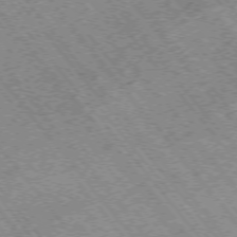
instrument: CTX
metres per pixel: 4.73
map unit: Hpe
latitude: -75.2565
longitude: -18.0822
